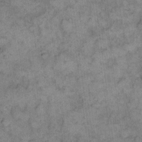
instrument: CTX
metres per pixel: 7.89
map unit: eHh
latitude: 11.9150
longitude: -64.0633
